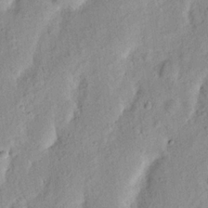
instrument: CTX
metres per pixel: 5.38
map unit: Nhu
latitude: 19.9339
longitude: -74.7246
